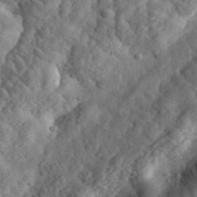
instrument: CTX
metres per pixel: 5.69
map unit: eHh
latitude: 35.7827
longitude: -79.4805
